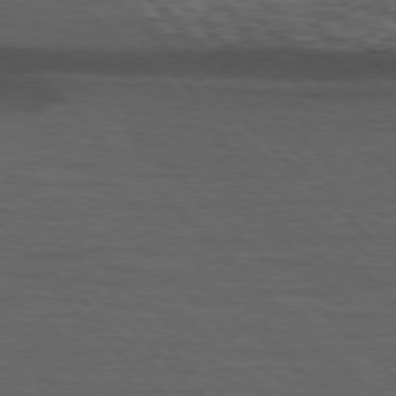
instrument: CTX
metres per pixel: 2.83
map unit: lApd
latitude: 75.6883
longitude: -83.4048
